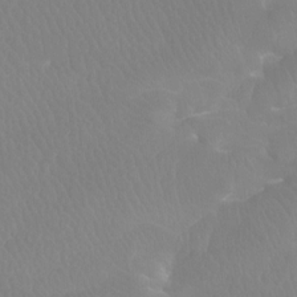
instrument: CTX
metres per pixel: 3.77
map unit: Ht
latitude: -8.1417
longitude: -33.6694
